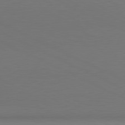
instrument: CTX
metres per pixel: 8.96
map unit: lApd
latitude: 81.1214
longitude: 144.9731
